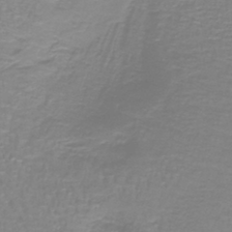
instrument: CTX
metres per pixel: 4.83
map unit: lHb
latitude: -40.7085
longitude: 56.8786
